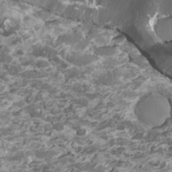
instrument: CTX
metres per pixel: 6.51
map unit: Htu
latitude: 2.6490
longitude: -20.6491
